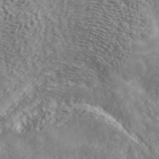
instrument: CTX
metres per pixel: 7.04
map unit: ANa
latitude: 40.6490
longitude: 53.6532
